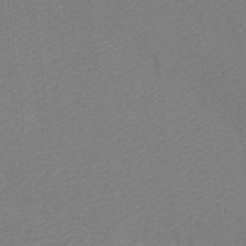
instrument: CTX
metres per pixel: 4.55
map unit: Htu
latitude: -11.9178
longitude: -70.5735
